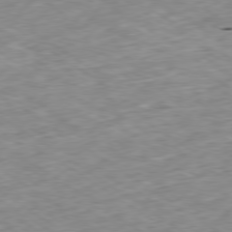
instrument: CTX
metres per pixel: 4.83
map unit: Ap
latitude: -79.6533
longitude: -90.9325
